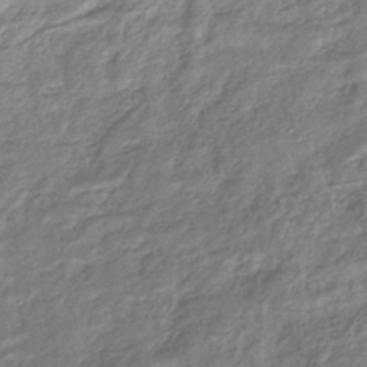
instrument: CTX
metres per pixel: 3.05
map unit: eHb
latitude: -40.5763
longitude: 78.7085
